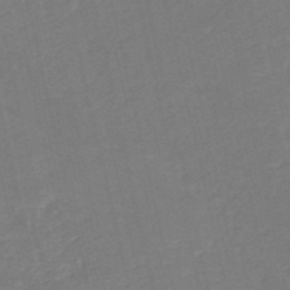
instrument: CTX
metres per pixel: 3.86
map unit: HNb
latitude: -53.0108
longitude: -48.5357
